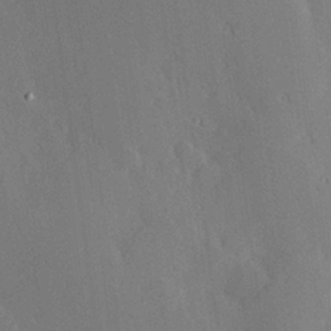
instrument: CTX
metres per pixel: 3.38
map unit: Hve
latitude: 25.4237
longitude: -92.0255
